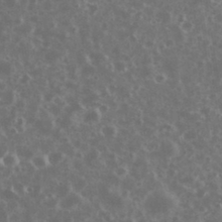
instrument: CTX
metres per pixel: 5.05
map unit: eHh
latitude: 34.5734
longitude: -60.8002
